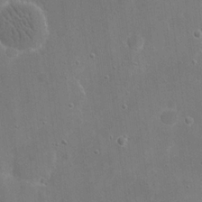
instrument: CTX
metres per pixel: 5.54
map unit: eHh
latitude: 19.7260
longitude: -67.4237
